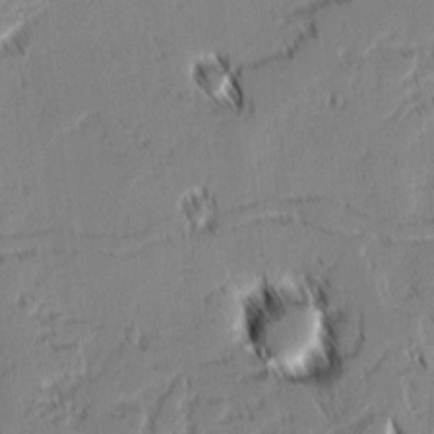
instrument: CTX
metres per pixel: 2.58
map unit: lAvf
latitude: 2.1389
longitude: -106.9892
